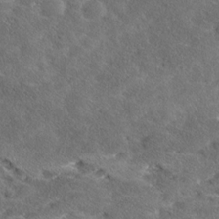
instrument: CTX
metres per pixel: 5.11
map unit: Ave
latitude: 17.9150
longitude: -136.4979
